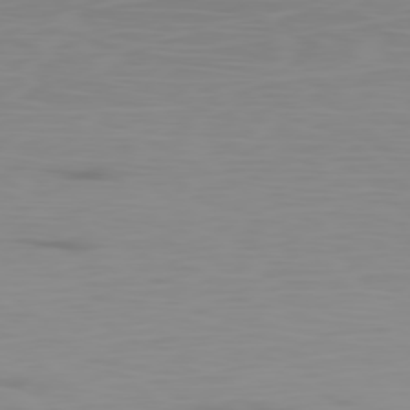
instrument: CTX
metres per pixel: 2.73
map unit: Ap
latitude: -79.0297
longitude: -69.8772
